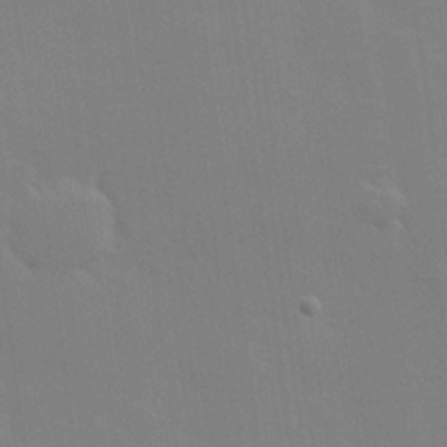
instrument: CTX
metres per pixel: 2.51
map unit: Hve
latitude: 25.0269
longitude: -92.5356
